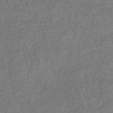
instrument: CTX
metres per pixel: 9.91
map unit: lHb
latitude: -37.5021
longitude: 69.8044
